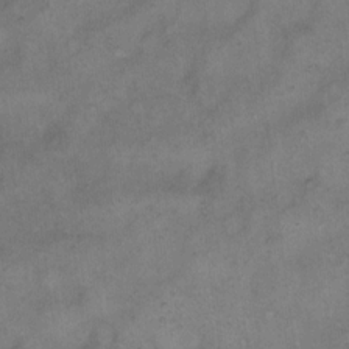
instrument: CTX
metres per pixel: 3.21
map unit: eHh
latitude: 13.6694
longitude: -65.3104
